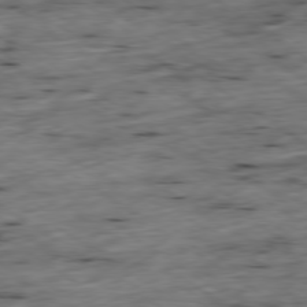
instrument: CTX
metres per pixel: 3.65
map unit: Ap
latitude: -79.3320
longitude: -89.3104
